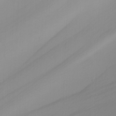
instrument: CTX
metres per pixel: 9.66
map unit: Nhu
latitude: -5.4643
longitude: -95.0459
